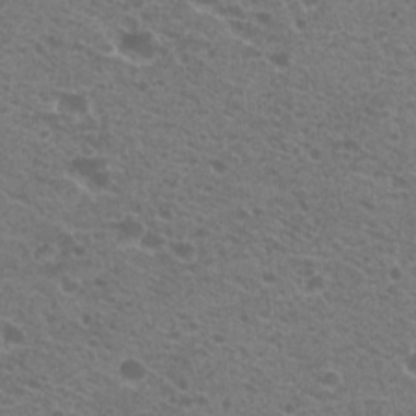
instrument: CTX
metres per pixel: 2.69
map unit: Hto
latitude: 20.6869
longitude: -34.3656
